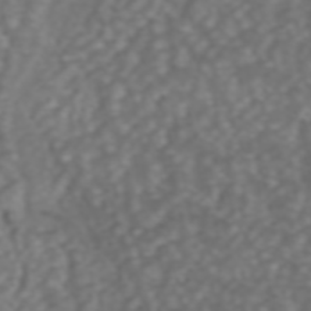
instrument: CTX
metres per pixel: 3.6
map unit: ANa
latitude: 44.3845
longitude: 22.1984
